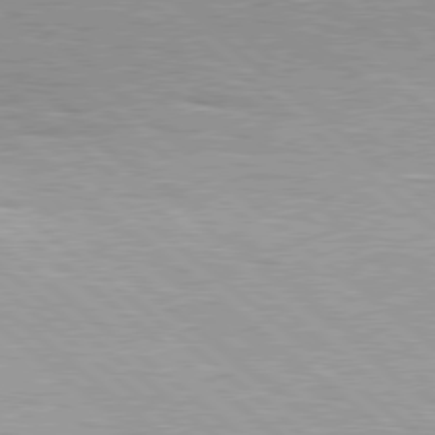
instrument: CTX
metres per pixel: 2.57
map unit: Hpe
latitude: 78.5735
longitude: -140.4223
